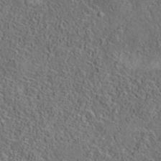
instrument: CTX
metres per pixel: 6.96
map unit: eAb
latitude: 35.7071
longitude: 109.7289
